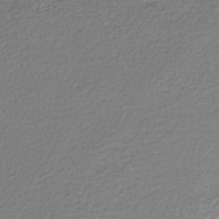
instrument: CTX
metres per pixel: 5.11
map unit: lHb
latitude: -41.7666
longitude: 72.0850
